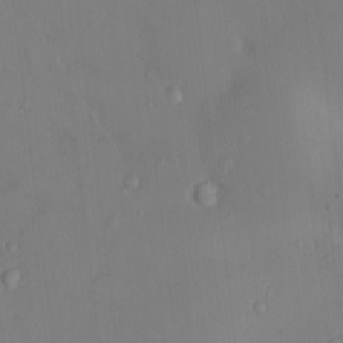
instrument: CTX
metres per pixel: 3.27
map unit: HNhu
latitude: 5.9717
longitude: 1.6911
